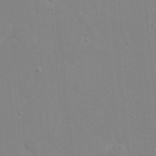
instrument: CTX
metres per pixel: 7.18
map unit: eHh
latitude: 20.1578
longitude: -64.1200
